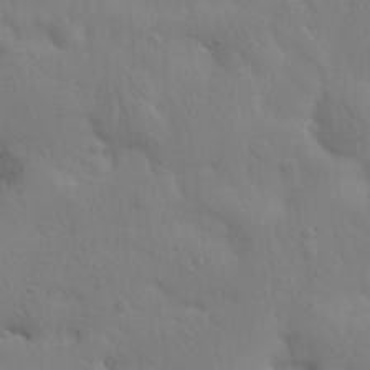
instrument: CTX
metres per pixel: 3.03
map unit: Nhu
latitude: 21.4616
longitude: -73.7450
